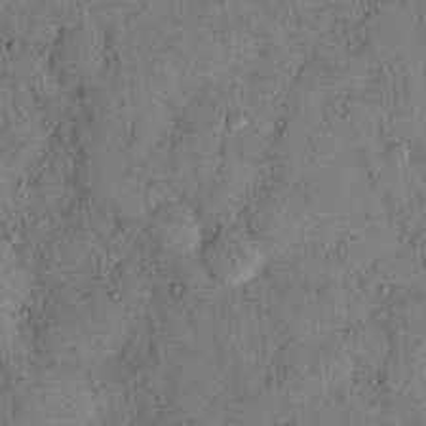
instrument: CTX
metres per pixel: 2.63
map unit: eHh
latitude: 13.0837
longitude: -62.5924
